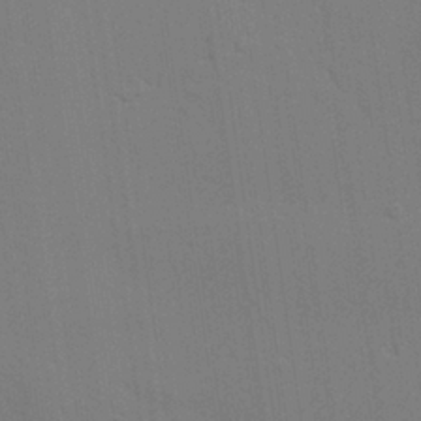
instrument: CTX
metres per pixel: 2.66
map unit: lAvf
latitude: 28.9513
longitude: -108.8758
